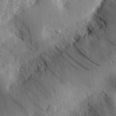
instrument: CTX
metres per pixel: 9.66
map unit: eHh
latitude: 29.4237
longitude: -80.4412
